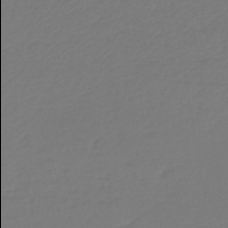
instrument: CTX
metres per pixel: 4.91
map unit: lHb
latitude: -42.8219
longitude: 78.0094
